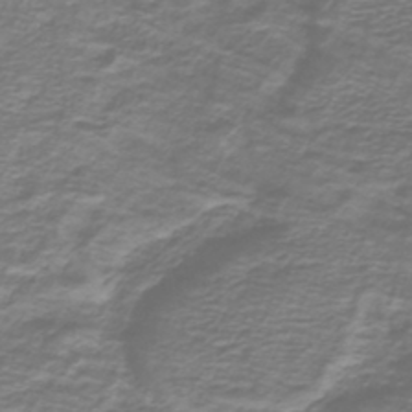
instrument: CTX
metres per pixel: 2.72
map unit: lHb
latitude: -42.8974
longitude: 57.0297
